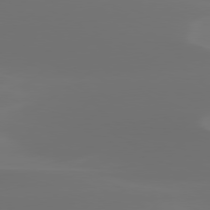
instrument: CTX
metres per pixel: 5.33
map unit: Hpe
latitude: 78.0444
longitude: -128.7624
